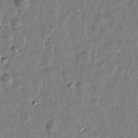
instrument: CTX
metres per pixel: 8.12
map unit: Htu
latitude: 1.1214
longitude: -179.1781
